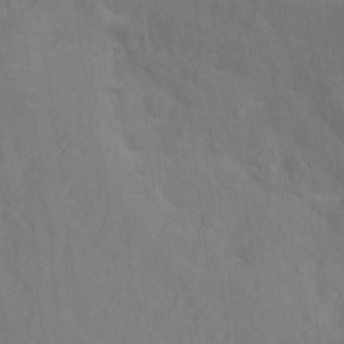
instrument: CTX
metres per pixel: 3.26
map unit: Ht
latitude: 12.2712
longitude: -40.7813
